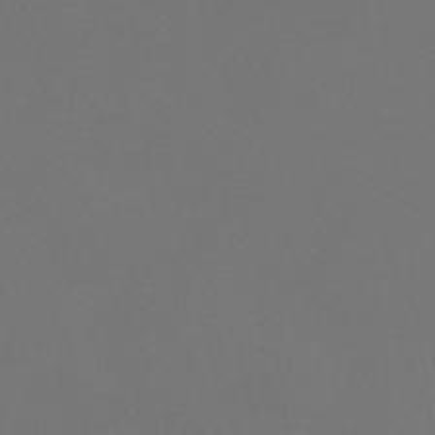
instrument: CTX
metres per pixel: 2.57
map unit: Htu
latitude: -13.7667
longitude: -48.3467
